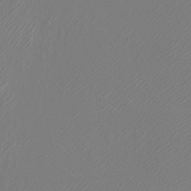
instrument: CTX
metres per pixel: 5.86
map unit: Htu
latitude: -5.3320
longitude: -72.4979
